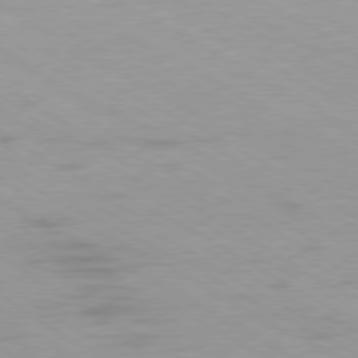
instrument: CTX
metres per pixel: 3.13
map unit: Ap
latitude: -78.7652
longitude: -72.7625
